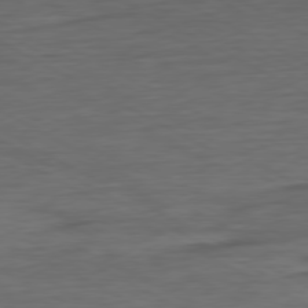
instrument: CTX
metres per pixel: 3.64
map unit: Ap
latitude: -76.7274
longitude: -76.5356
